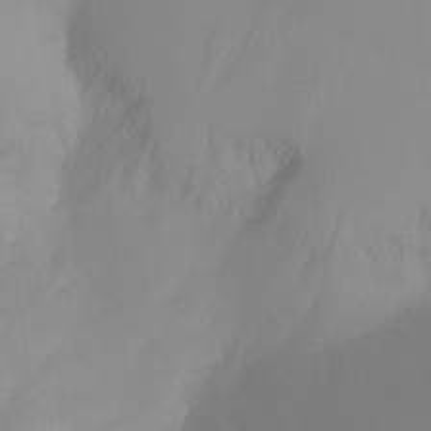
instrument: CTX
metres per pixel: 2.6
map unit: Ht
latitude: -12.7841
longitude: -49.8772
